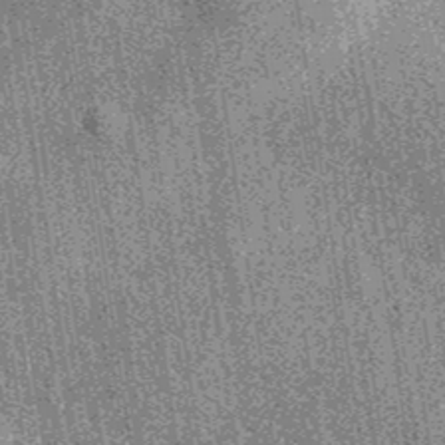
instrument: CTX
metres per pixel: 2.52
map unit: eAb
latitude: 38.9325
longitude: 107.3887
